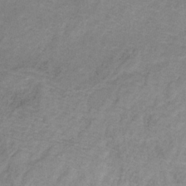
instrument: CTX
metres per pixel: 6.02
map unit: HNb
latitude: -32.3496
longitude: 59.9745
